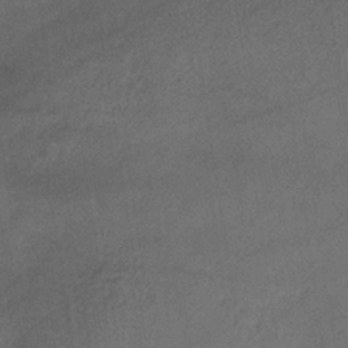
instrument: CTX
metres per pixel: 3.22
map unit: lHb
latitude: -34.8975
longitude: 65.7478
